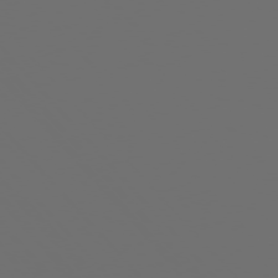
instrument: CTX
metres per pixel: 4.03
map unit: Ap
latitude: -76.3306
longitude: -63.5749
